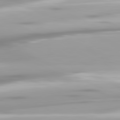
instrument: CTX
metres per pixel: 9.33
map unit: lApd
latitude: 81.4048
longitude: -139.3859
